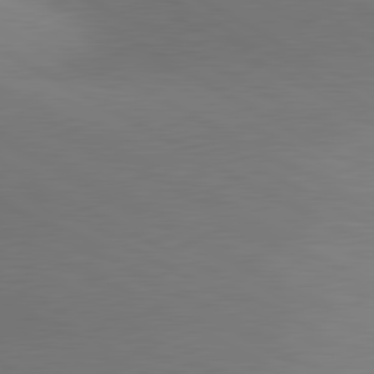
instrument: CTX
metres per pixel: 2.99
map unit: lApd
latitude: 80.8758
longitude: 130.2739
